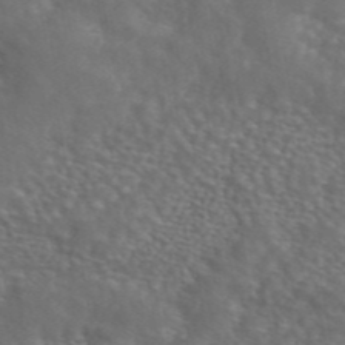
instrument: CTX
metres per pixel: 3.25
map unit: ANa
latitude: 44.8758
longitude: 28.5952
